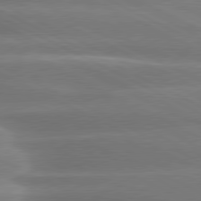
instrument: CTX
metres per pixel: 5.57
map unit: lApd
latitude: 80.3278
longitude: -136.5735
